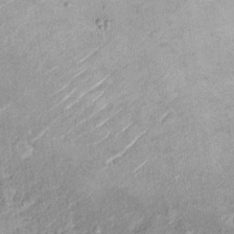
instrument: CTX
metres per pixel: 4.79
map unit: Ht
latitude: 10.6869
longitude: -39.7827
